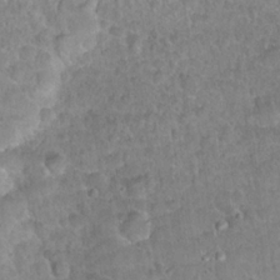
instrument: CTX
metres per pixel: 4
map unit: Hto
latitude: 21.2726
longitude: -48.0633
